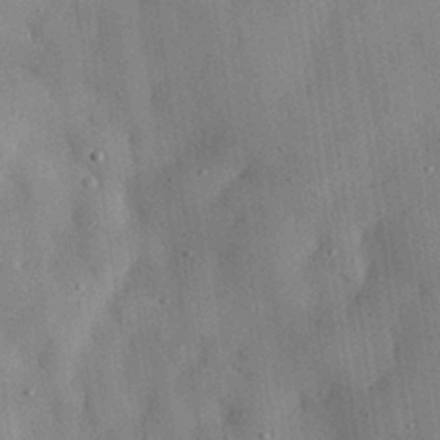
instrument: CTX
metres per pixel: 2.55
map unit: eHh
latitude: 29.1403
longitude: -74.1956
